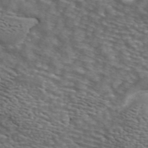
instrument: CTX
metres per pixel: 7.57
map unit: ANa
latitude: 44.4223
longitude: 28.7463
